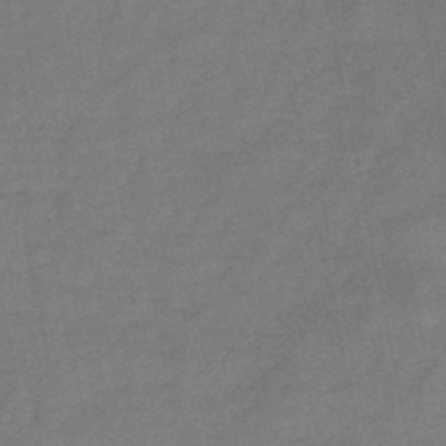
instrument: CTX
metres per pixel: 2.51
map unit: HNb
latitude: -46.6518
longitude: -35.8772
